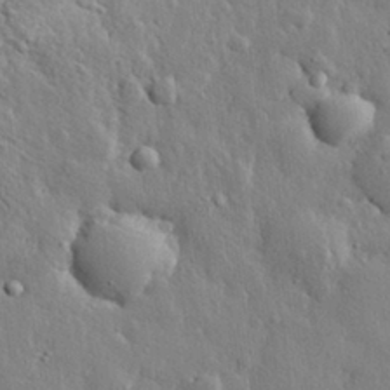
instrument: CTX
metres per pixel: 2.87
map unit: eHh
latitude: 29.5938
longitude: -79.9528
